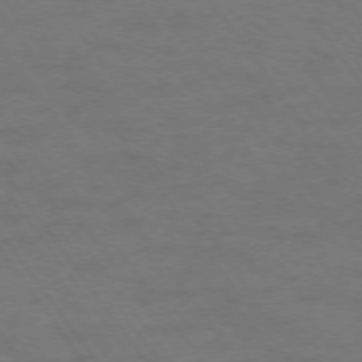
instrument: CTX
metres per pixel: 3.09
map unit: Ap
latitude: -74.9920
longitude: -70.4979
